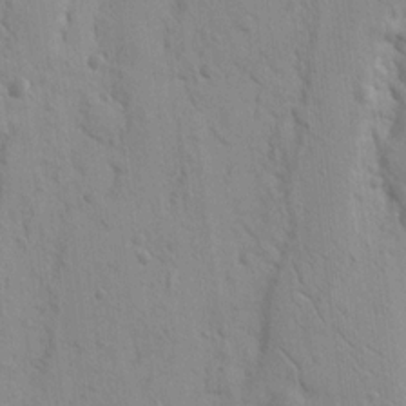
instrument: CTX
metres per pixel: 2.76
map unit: Nhu
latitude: 16.9514
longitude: -78.1578
